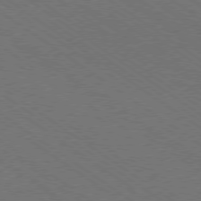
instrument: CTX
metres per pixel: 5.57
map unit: Ap
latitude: -79.7099
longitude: -64.1389
